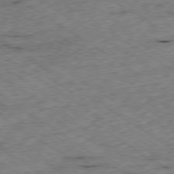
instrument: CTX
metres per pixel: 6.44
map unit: Ap
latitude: -79.8800
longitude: -51.6505
